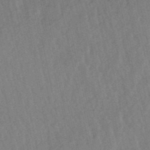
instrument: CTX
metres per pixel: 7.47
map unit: lHb
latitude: -49.4833
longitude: 73.1053
